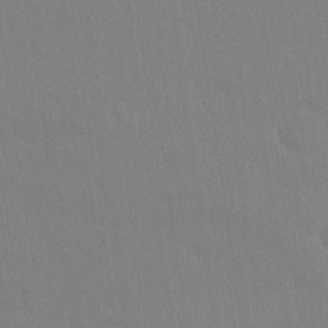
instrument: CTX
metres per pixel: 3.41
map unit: Nhu
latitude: 28.0633
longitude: -64.5735
